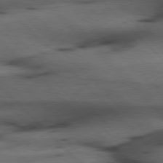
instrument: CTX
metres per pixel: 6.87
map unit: Hpe
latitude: 76.9891
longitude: -154.8947
